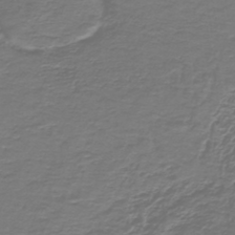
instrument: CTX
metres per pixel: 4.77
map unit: lHb
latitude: -42.7841
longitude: 57.2187
